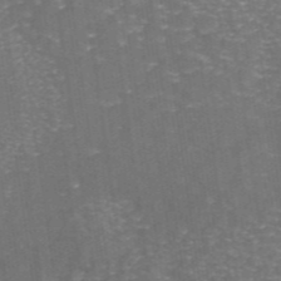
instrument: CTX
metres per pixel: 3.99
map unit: ANa
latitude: 44.4412
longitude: 25.8989
